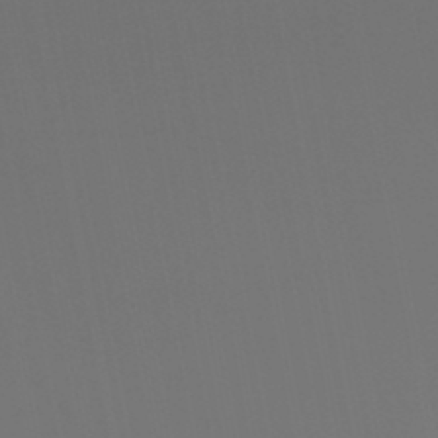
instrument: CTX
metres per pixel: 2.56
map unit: lHb
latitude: -47.0675
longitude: 74.3496
